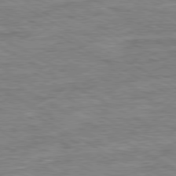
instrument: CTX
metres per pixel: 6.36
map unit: Ap
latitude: -80.5763
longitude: -77.1781
